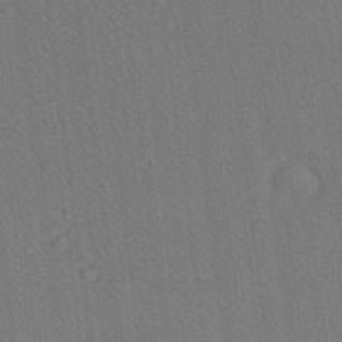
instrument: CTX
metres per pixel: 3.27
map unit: Ave
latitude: 21.0270
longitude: -139.1781
